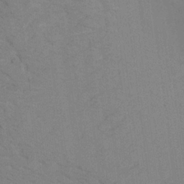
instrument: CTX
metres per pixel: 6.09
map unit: Aa
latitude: 19.9717
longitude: -140.5356
